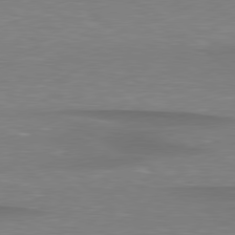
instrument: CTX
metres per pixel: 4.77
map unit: lApd
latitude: 79.1214
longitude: -88.7625
